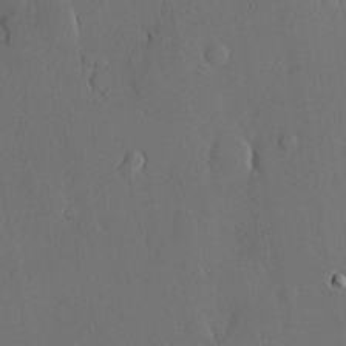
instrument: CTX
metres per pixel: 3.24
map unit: lHvf
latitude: 20.2145
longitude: 145.3321
